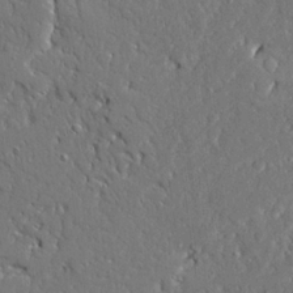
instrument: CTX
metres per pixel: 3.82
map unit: Ave
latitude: 23.1592
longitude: -129.4048
